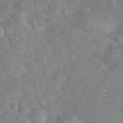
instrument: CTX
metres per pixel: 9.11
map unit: eHh
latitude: 37.1026
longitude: -65.1214
